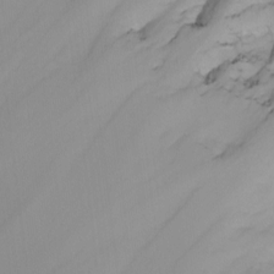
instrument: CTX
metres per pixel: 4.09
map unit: Nhu
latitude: -6.6707
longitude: -81.2915
